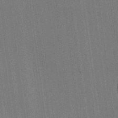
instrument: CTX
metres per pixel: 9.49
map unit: HNhu
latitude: 13.4238
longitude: 14.2740
